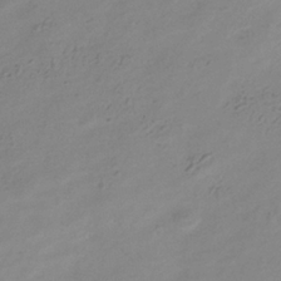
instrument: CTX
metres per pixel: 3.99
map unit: Hve
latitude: -34.8597
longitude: 89.3132
